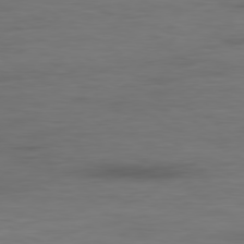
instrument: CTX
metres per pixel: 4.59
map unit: Ap
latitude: -79.3320
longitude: -78.0255
